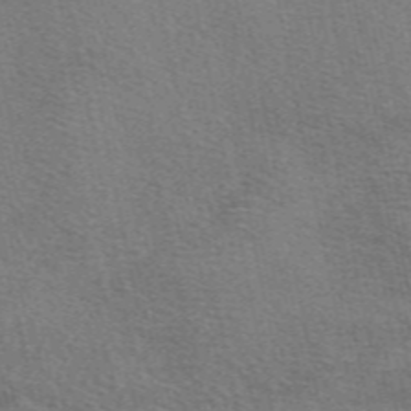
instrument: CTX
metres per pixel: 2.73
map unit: eAb
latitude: 49.3671
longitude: 115.3509
